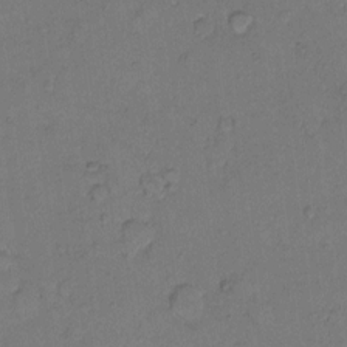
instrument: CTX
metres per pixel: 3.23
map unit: Hto
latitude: 8.4979
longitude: -62.0633
